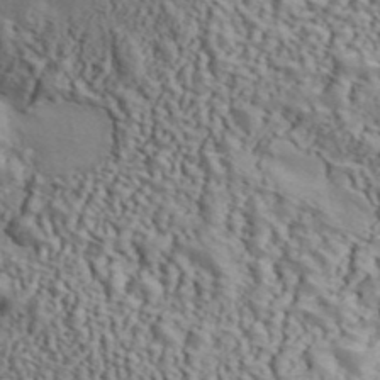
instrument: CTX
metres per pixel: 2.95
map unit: ANa
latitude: 45.4804
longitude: 44.8219
